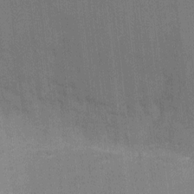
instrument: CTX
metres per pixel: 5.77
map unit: Ht
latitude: -2.7841
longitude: -28.0444
